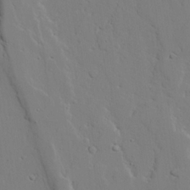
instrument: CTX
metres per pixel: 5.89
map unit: lAvf
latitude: 25.1025
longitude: -109.8205
